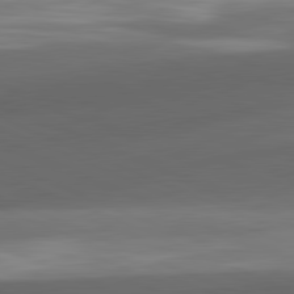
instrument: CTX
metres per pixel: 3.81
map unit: lApd
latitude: 81.7261
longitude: 132.6897
